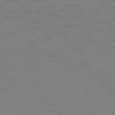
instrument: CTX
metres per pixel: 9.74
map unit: Ap
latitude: -75.7667
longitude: -70.3845
